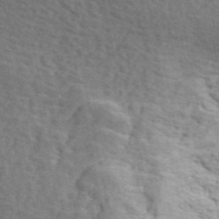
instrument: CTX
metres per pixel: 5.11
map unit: ANa
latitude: 49.6883
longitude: -82.1577
